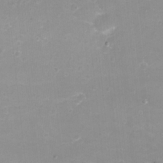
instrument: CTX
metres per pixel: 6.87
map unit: eHh
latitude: -12.3873
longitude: -60.7624
